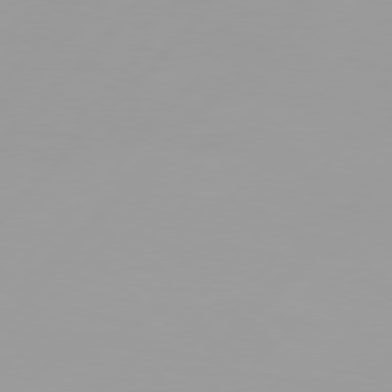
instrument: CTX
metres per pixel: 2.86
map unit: Hpe
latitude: 77.1970
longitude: -139.4048
